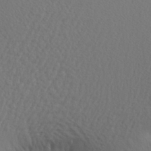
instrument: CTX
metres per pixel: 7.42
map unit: Aa
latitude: 21.8961
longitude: -142.6869
